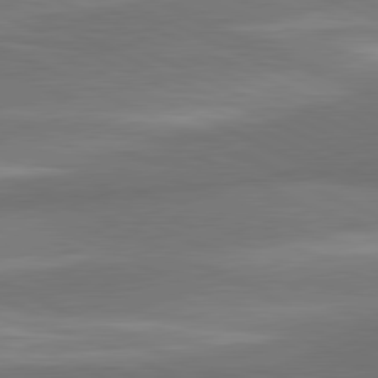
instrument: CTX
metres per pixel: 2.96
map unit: lApd
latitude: 81.2537
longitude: 138.8030
